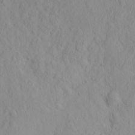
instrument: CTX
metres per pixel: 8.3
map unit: eHh
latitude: -1.7667
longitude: 19.0864
